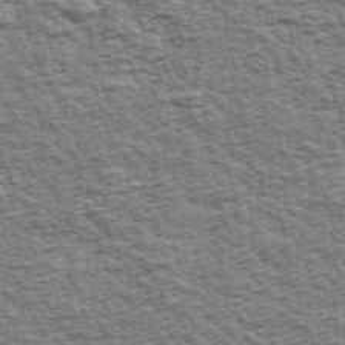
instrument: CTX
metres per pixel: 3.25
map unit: Ave
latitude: 43.0647
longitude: -111.6883
